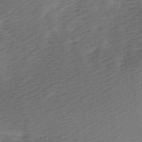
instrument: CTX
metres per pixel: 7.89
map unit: Ave
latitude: 9.4238
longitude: -106.9136
